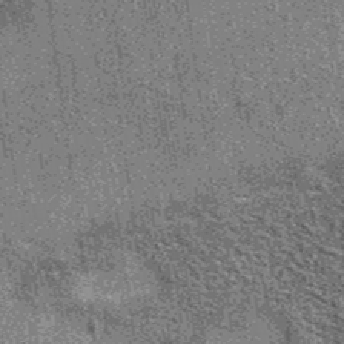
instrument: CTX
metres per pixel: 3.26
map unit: eAb
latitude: 37.2537
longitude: 107.6911
